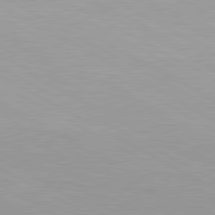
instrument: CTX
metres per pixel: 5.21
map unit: lApd
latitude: 80.6490
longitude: 158.4817
